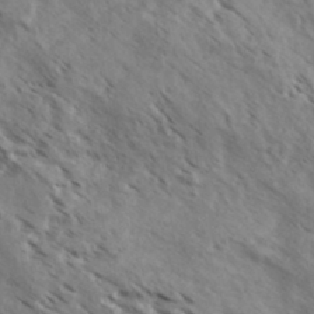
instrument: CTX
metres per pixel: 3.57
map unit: eHh
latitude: 35.9150
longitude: -138.8758
